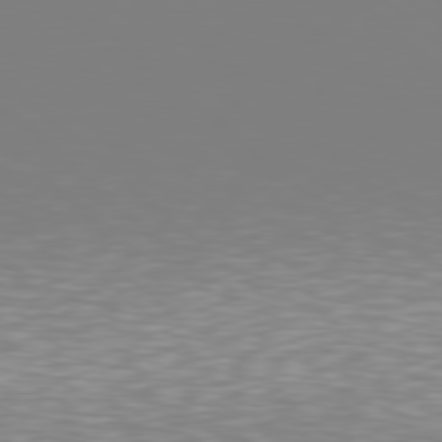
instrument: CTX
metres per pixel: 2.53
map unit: Hpe
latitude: 78.1767
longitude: -134.6868
